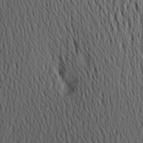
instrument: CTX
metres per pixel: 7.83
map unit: Aa
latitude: 20.8758
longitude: -146.4601
